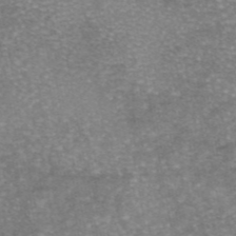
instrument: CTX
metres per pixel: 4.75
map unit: eAb
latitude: 45.9339
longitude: 104.7841
